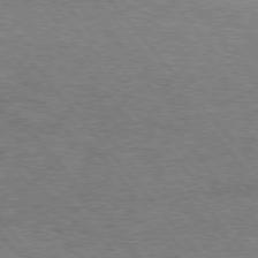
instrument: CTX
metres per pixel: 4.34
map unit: Hpe
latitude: 75.5938
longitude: -135.4615
